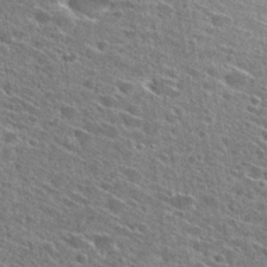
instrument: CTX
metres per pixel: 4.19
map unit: Hto
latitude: 28.4790
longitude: -45.4615
